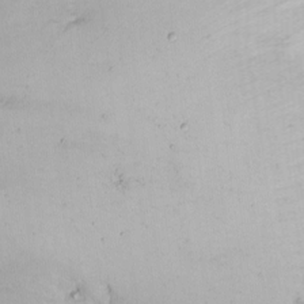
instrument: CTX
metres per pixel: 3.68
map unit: Nhe
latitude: -1.3699
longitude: -58.5168
